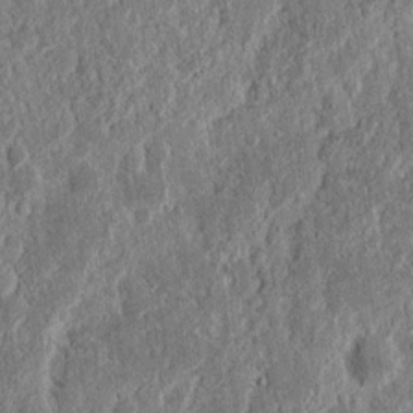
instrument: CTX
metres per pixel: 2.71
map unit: Nhu
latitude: 14.8380
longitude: -74.0633
